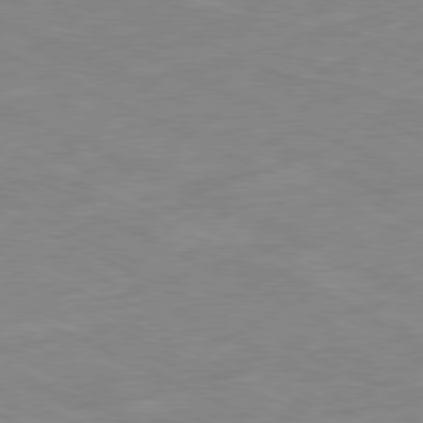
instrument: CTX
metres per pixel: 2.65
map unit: Ap
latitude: -80.1039
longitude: -67.8583
